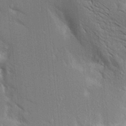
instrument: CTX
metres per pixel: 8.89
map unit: Aa
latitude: 17.6694
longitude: -149.3104
